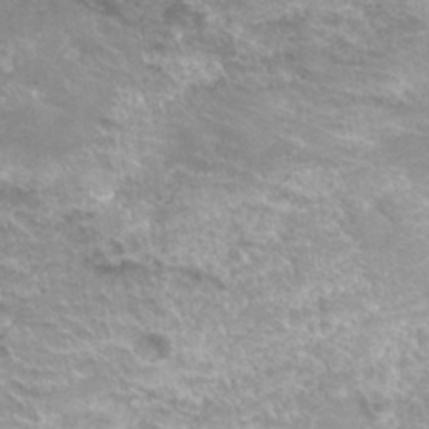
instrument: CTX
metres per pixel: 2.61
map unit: Hto
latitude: 33.0836
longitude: -42.7246
